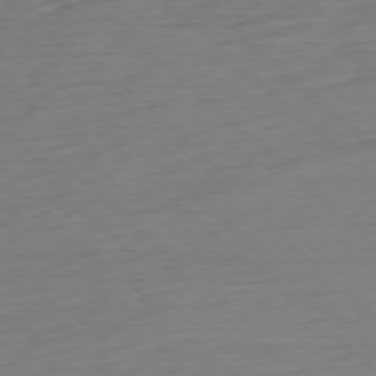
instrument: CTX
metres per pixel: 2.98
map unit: Ap
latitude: -77.5210
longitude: -77.5938
